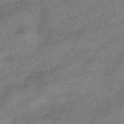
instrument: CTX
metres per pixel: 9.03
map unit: HNhu
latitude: -40.3495
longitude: 98.6329
